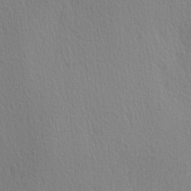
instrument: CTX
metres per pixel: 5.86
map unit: Ave
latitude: 3.1403
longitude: -112.1011
